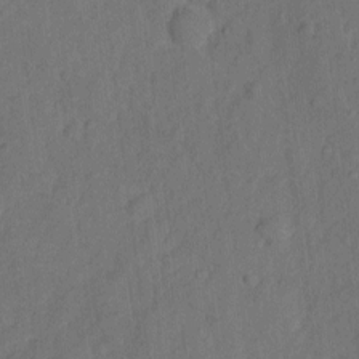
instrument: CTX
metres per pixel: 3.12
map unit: Hto
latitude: 5.1403
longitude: -61.1403
